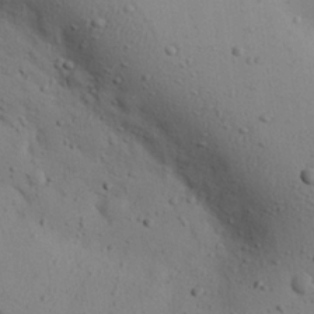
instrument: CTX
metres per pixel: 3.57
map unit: eHh
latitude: 25.5938
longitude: -75.4993
